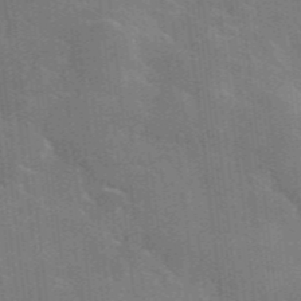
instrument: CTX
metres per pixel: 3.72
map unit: lHvf
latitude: 36.3279
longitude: -90.9325
